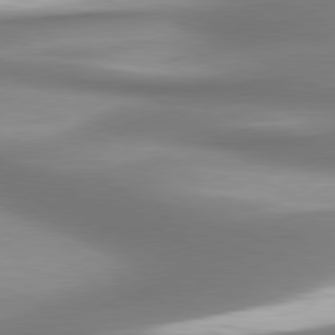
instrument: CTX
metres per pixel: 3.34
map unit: lApd
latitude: 80.4412
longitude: 179.6344
